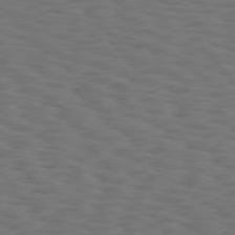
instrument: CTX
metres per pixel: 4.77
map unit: Hpe
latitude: 75.8205
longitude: -134.4412
